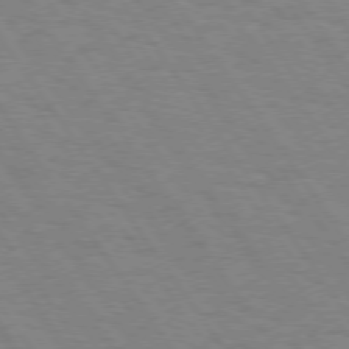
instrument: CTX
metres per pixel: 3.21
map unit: Hpe
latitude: 74.2900
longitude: -137.0837
